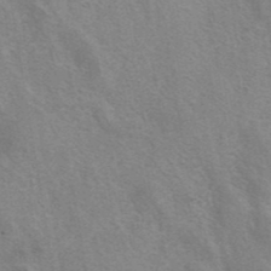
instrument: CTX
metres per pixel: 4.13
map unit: eAb
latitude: 41.2348
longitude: 106.8597
